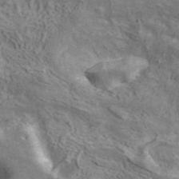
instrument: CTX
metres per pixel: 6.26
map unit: ANa
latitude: 41.4048
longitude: 16.4251
